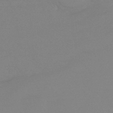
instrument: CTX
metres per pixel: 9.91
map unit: eHb
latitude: -44.8030
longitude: 86.7085
